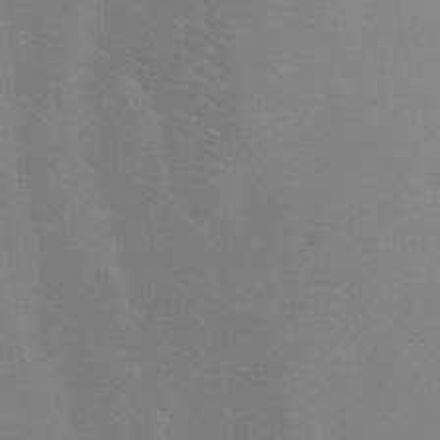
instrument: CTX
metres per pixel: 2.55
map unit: Ht
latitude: 0.3278
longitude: -35.8205
